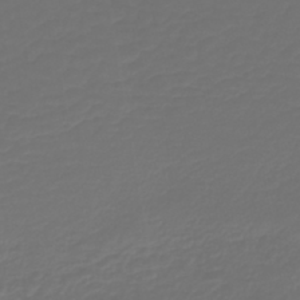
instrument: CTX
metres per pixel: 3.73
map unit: lHb
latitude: -43.5399
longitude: 60.5574
